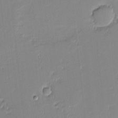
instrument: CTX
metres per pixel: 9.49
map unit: eHh
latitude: -3.1053
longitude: -82.2711
